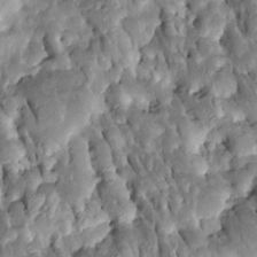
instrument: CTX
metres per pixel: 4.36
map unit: Htu
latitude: -0.8975
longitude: 148.4062
